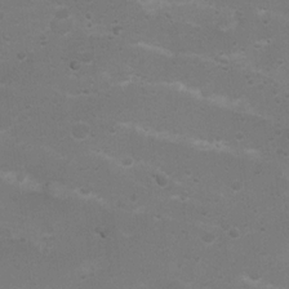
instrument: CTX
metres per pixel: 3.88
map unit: Nhu
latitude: 4.0822
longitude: -27.0270
